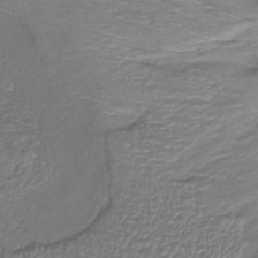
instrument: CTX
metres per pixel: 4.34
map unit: lHb
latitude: -39.6533
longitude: 61.1431
